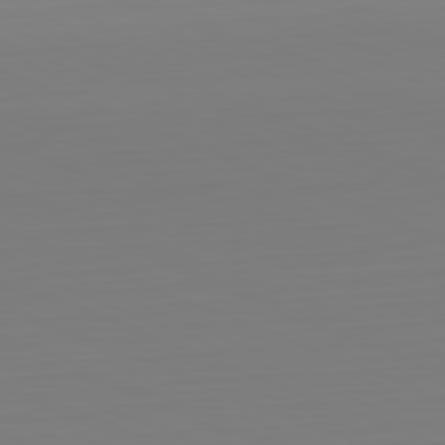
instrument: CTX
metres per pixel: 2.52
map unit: Hpe
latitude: -82.0661
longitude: 7.5210
